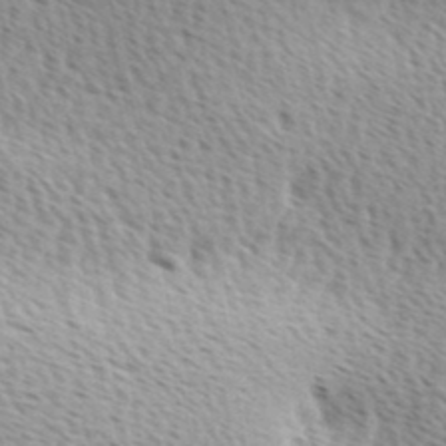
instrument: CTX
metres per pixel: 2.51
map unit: Ave
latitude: 10.4790
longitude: -107.2159
